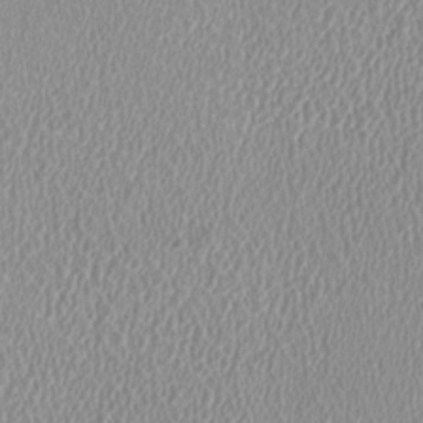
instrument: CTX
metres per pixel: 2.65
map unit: HNhu
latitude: -1.7667
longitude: -1.3103
